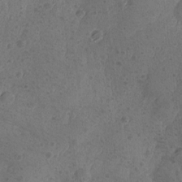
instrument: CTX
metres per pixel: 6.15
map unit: Ave
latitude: -9.0108
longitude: -118.3845
